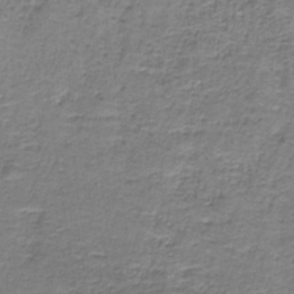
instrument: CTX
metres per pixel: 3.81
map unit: eAb
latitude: -36.8597
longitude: 52.7274
